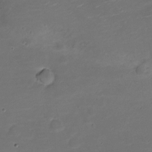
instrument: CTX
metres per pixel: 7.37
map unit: Nve
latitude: -20.9163
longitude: 104.2361
